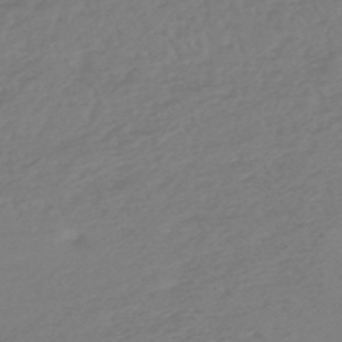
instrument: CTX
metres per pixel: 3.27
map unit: lHb
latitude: -45.2187
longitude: 70.4629
